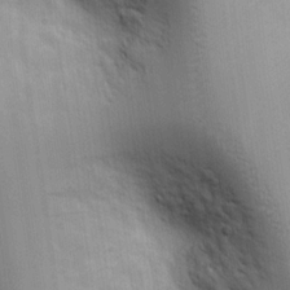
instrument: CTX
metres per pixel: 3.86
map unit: Ht
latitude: 7.4426
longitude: -76.4034
